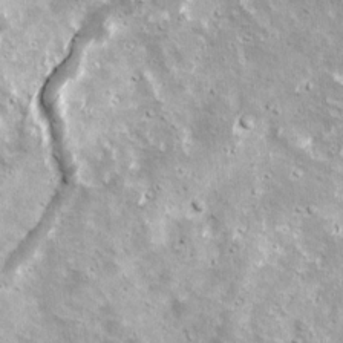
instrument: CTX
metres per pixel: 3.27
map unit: Ave
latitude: 17.4426
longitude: -133.7072
